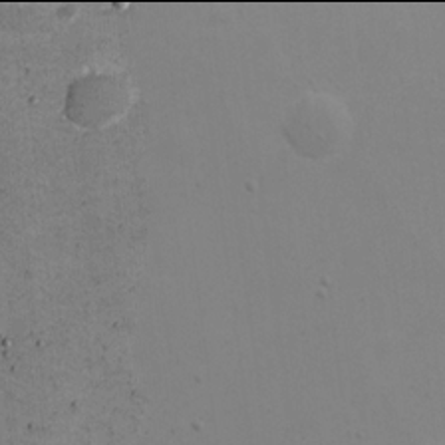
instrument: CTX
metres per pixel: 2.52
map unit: eHh
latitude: 21.9906
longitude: -65.2348
